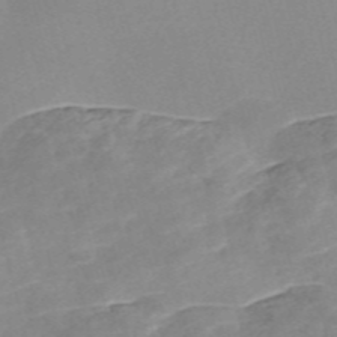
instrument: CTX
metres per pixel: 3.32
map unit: Nve
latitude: -57.0108
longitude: 58.9919
